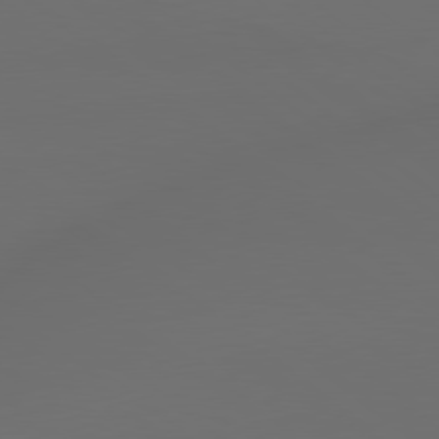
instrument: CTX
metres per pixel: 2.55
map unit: lApd
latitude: 79.0837
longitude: -172.2900
